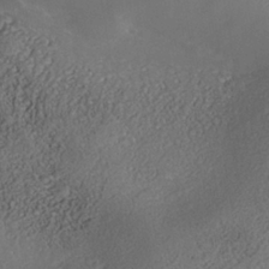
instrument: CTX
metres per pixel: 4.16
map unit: Nhe
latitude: -38.5007
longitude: -117.4615
